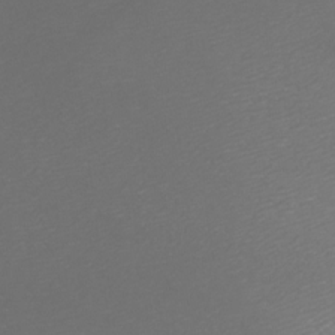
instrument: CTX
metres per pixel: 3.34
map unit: Nhu
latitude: -7.1998
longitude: -91.8961
